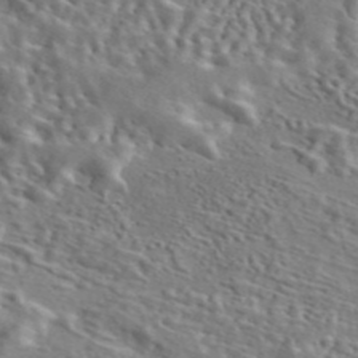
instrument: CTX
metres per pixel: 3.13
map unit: eAb
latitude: 43.5371
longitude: 114.1039
